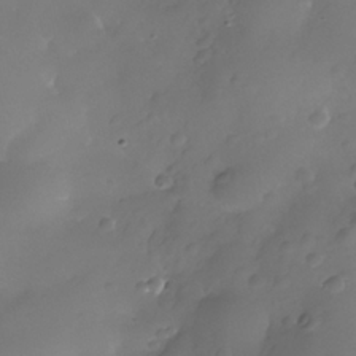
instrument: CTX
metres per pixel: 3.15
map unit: Nhe
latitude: -36.2928
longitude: -130.8002
